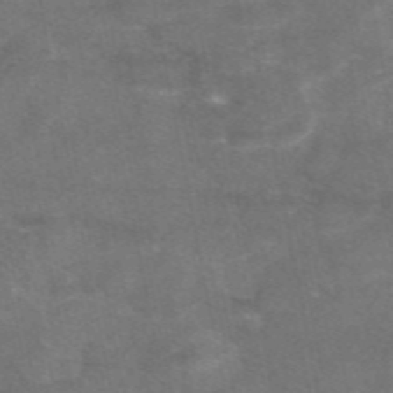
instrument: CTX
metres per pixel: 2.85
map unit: eAb
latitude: 47.2915
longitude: 120.0661
